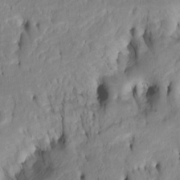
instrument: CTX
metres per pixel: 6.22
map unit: Htu
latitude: -4.8597
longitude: 150.9730
